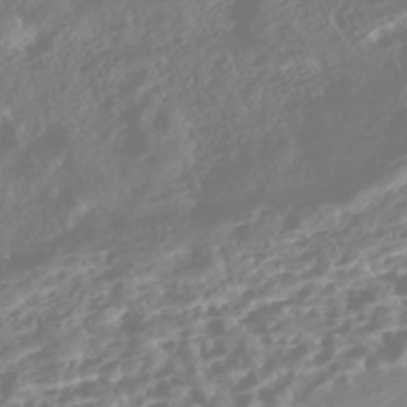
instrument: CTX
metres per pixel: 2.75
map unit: Nhe
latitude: -46.3495
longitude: 152.0850
